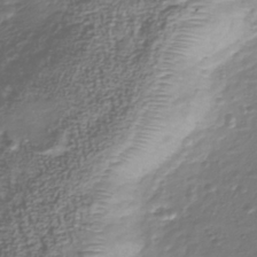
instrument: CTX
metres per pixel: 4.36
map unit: Nhu
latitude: -39.4832
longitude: -81.8016
